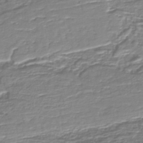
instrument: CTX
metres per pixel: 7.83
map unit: lHb
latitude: -38.4062
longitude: 58.7841
